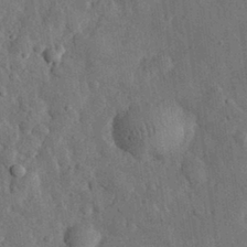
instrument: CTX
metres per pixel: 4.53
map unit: eHh
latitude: 31.3671
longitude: -77.4237
